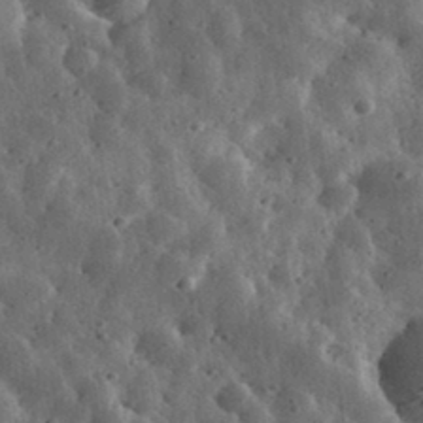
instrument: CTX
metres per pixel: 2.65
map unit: eHh
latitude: 33.8772
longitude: -79.3860
